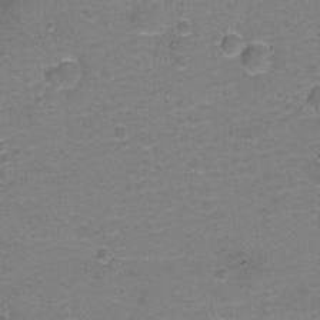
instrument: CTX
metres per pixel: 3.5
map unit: Hto
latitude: -0.8597
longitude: -34.3845
